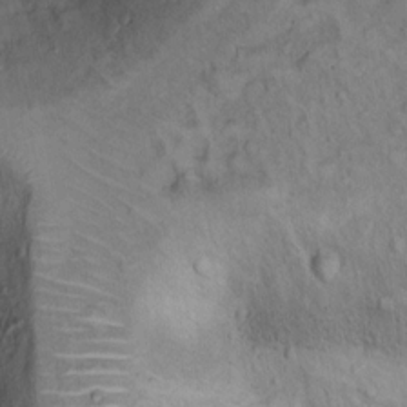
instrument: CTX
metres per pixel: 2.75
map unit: Ht
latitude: 11.9717
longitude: -32.0633
